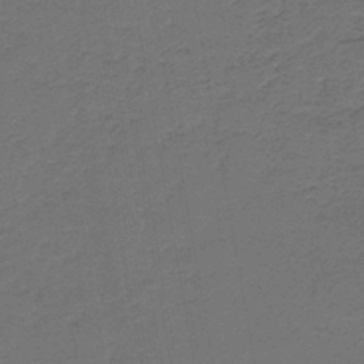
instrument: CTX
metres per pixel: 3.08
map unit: HNb
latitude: -43.8422
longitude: 49.9556
